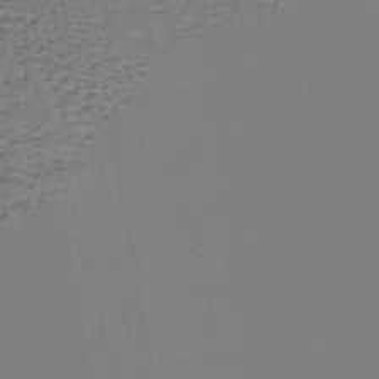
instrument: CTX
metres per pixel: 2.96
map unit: lHb
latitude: -39.1053
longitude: 62.2928
